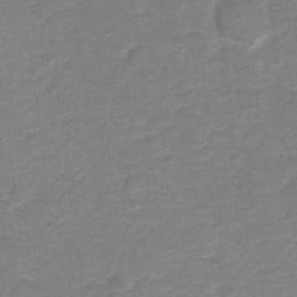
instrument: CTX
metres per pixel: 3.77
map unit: Hto
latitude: 5.8205
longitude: -31.4994
